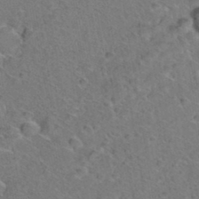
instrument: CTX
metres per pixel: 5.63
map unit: Hto
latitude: 35.9150
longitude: -48.8569
